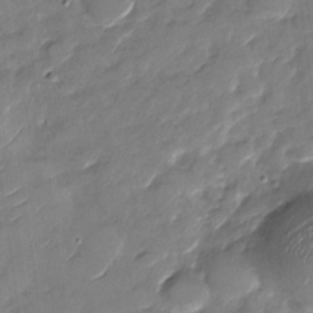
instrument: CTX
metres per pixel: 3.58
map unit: Nhu
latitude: -29.4266
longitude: -73.4616
